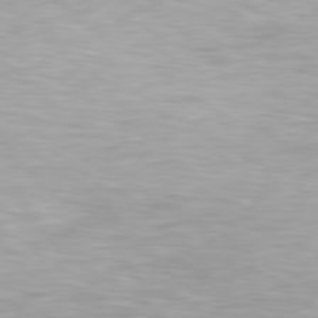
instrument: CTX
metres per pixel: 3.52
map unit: Hpe
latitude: 79.3482
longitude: -129.3104
